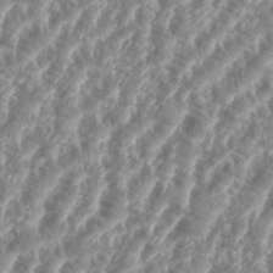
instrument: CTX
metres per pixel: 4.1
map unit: eHh
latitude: 35.3292
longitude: -135.9150
